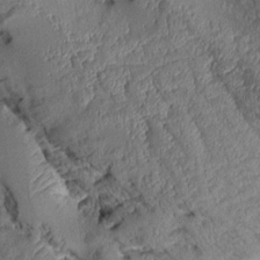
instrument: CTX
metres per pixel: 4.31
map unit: Aa
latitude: 9.3293
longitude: -128.3467
